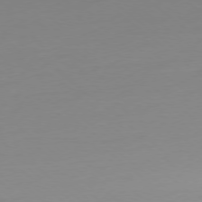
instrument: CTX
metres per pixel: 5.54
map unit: Ap
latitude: -78.4818
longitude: -66.4412
